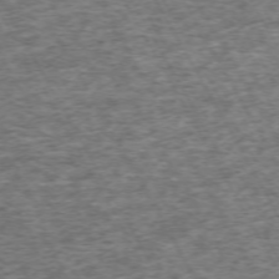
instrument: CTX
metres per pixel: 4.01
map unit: Hpe
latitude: -71.2565
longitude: 13.3132
